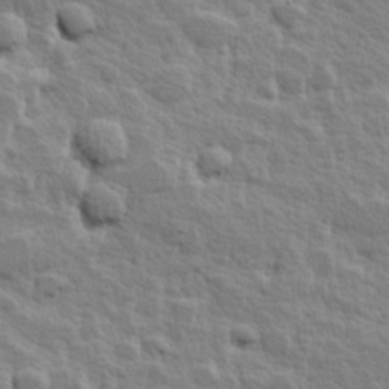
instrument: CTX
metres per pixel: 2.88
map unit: Hve
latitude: 25.3103
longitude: 144.8030
